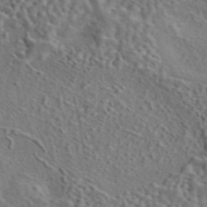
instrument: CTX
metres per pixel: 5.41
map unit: eAb
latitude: 43.7639
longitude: 114.1606
